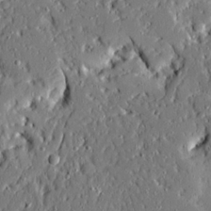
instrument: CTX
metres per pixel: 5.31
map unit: Ave
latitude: 20.9514
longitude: -127.9339
